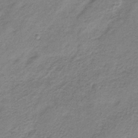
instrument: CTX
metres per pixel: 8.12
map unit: HNb
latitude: -34.2362
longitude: 56.9353
